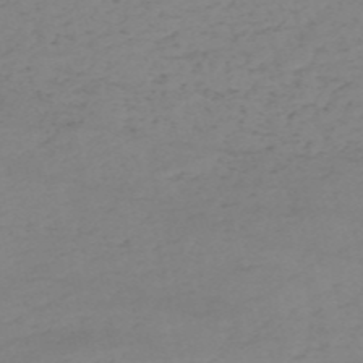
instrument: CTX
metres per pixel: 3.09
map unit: HNb
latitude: -54.5763
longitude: -46.9514
